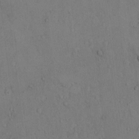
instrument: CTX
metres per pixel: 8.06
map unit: Hto
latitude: 8.8191
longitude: -60.4034
